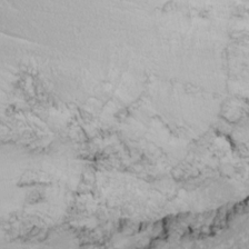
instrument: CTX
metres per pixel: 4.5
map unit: Nhu
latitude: -5.4265
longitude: -87.8394
